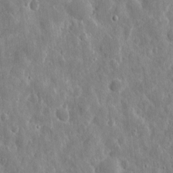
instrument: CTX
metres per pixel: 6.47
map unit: eHh
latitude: 11.0270
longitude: -73.1781
